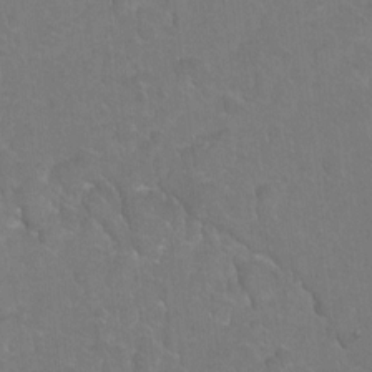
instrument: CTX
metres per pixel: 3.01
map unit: Hto
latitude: 3.9906
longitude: -32.1767
